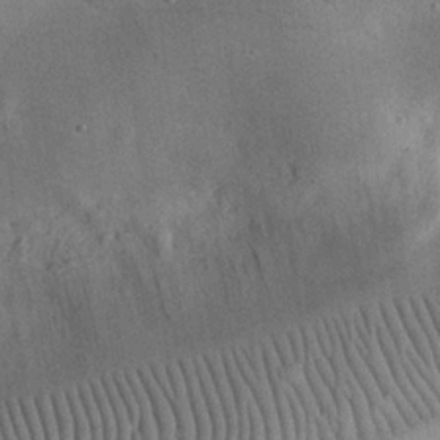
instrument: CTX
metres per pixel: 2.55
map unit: eHh
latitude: 25.8205
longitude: -68.3467
